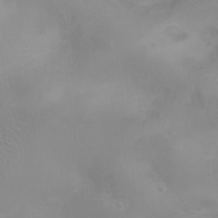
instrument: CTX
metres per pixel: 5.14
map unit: eHh
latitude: 25.8961
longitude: -64.3845
